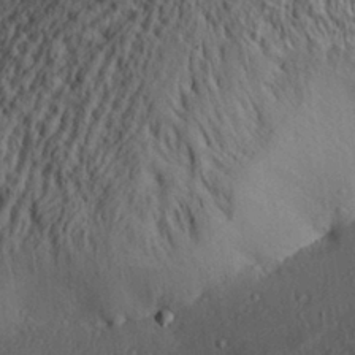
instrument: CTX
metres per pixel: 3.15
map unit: Aa
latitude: 30.8569
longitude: -134.2522
